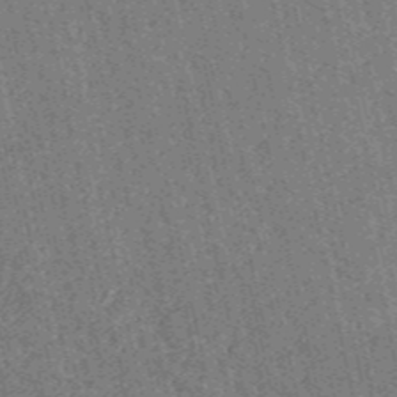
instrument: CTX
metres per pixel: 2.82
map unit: HNb
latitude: -53.9745
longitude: -38.0633
